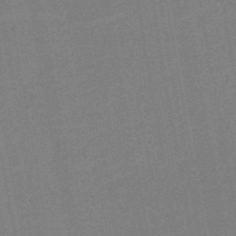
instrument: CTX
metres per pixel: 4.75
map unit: HNb
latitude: -51.8800
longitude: -48.3845
